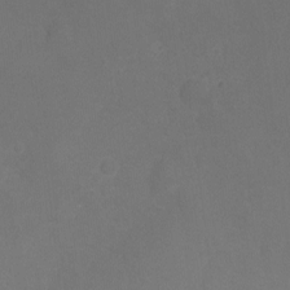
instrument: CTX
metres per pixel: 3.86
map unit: Nhu
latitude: -9.0108
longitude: -43.6505
